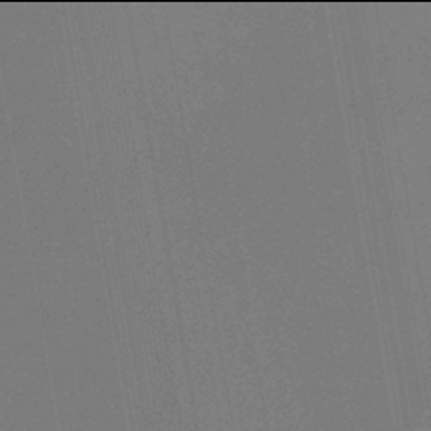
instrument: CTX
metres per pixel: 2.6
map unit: lHb
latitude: -42.0094
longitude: 78.4818
